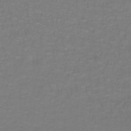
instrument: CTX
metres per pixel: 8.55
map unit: lHb
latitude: -42.4251
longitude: 56.6140
